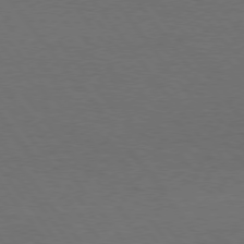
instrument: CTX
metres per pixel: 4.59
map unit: Hpe
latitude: 75.5749
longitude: -130.7436
